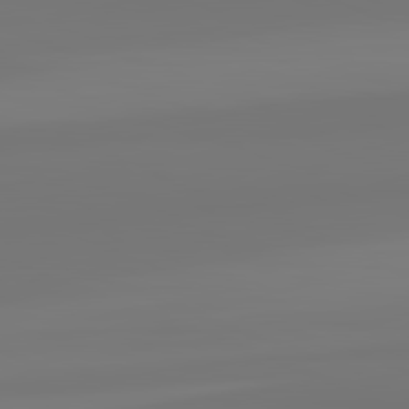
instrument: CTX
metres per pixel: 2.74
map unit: lApd
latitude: 82.2144
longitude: -176.4979
